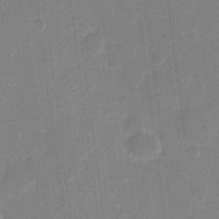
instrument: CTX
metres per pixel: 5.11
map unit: eHh
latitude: 10.5735
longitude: -66.7057
